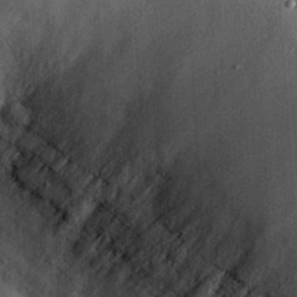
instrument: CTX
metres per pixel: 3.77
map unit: eHh
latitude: 30.6491
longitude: -71.6316
